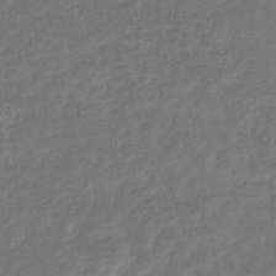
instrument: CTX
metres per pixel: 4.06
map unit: eHb
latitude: -36.1983
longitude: 80.7274
